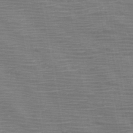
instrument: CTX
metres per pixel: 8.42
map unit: HNb
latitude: -45.6155
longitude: -46.8191
